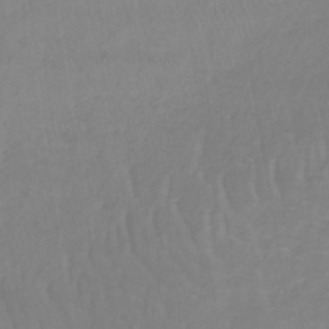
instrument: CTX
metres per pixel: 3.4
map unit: lHb
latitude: -40.5763
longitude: 65.8045
